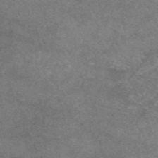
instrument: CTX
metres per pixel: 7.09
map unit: eAb
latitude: 47.5371
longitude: 124.9731
